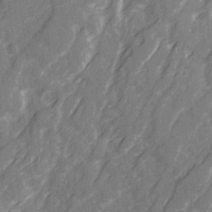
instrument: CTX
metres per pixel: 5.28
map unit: Ave
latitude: 20.9514
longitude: -132.2334
